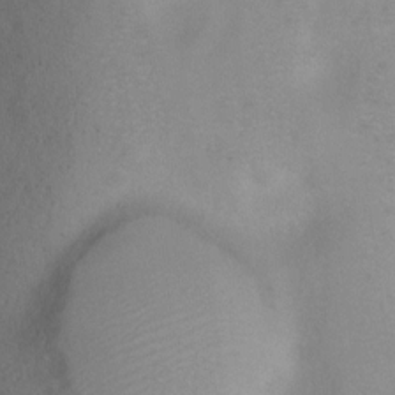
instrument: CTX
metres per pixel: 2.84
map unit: Ht
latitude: 1.9717
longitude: -35.7071
